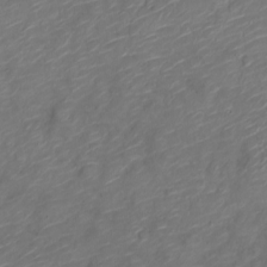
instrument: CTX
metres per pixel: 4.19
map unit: Nve
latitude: -17.9367
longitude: 107.0676
